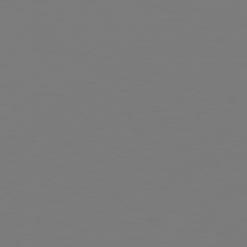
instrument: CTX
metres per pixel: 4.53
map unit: Hpe
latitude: 76.0822
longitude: -131.6505
